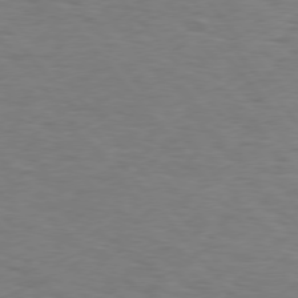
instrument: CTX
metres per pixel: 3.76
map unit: Hpe
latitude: 75.8961
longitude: -134.0633
